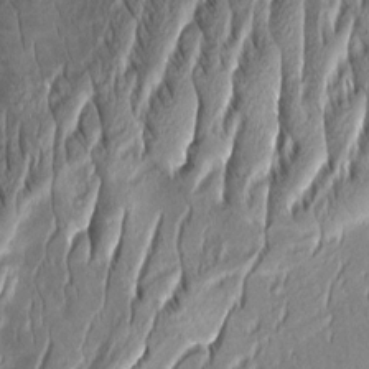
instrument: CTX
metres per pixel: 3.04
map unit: Aa
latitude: 8.6680
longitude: -131.6505
